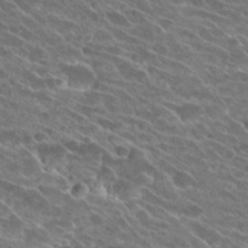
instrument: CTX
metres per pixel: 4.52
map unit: Hto
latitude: 26.4979
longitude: -42.1578
